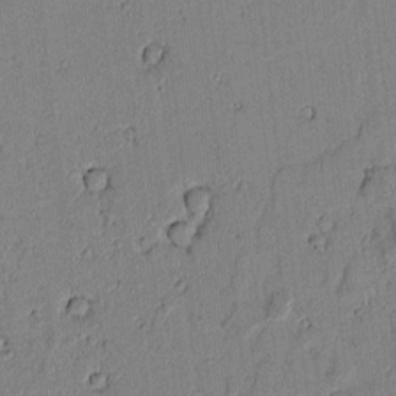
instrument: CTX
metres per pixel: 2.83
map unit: lAvf
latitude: 6.3467
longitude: 168.4062
